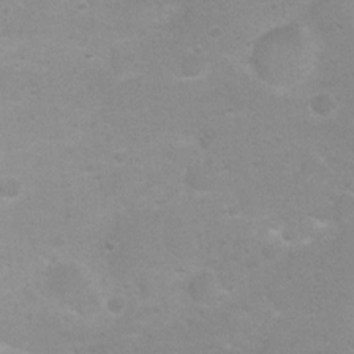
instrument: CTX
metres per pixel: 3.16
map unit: Nhu
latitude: 3.6505
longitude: -26.1578
